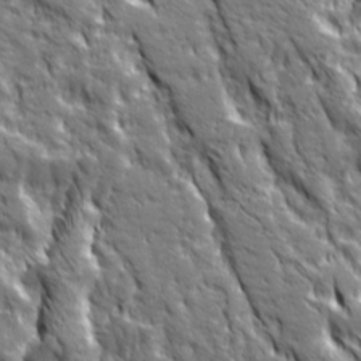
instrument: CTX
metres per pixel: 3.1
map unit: Ave
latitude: 19.9717
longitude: -134.8569
